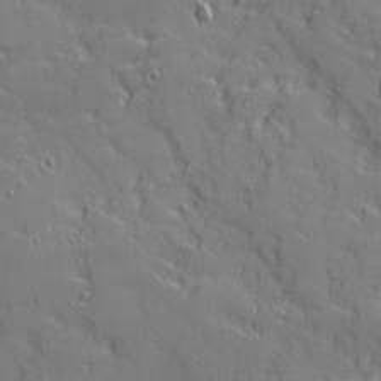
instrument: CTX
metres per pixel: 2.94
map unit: Ave
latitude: 11.1592
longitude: -101.6127
